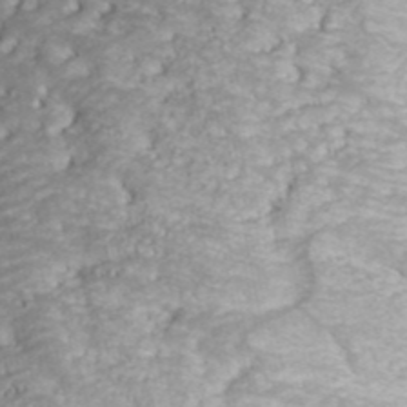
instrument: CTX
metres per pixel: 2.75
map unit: ANa
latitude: 42.2523
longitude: 29.7667
